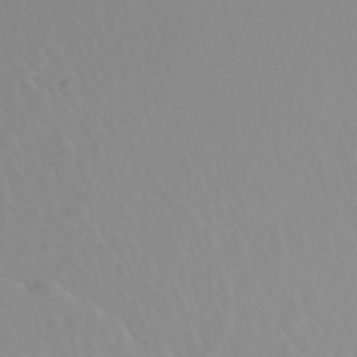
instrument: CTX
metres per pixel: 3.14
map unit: Htu
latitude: -4.8786
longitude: 137.7666
